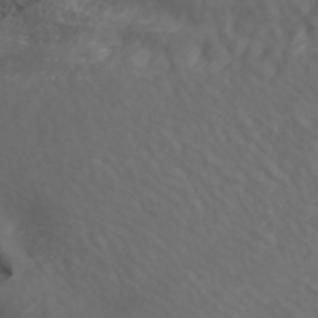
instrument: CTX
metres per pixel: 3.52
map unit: ANa
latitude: 42.1200
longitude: 28.8975
